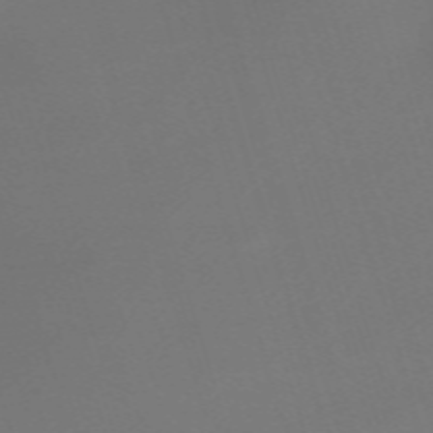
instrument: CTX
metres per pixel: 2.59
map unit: eHh
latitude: -62.6140
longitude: 51.2565
